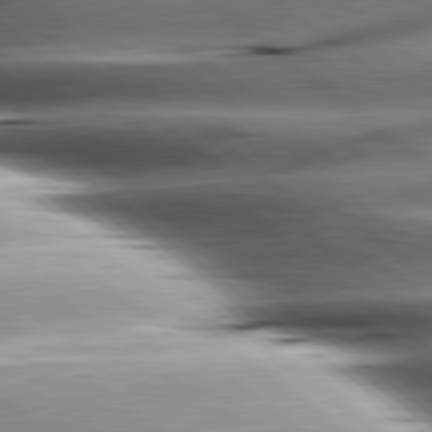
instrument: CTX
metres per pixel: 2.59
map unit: lApd
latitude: 80.3656
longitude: -143.8206
